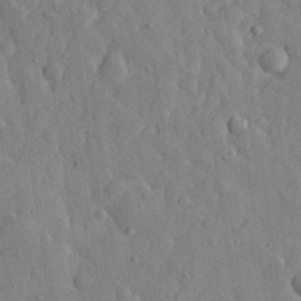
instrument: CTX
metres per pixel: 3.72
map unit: eHh
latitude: 29.4048
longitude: -77.4804
